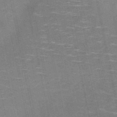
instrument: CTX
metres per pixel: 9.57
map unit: HNb
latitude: -51.6533
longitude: -44.1389
